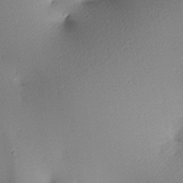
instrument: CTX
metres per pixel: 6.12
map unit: lAa
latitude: 3.6883
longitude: -116.1011
